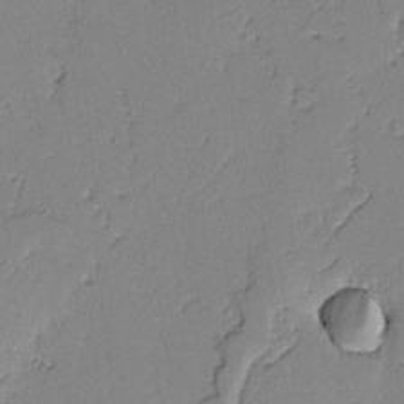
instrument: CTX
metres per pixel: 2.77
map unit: lAvf
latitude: -1.8423
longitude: -109.5938
